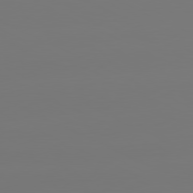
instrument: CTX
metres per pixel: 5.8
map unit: lApd
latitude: 80.8380
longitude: -149.3293
